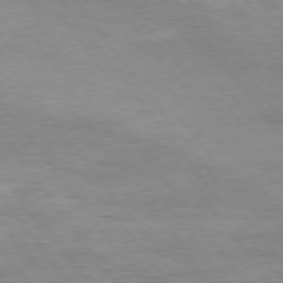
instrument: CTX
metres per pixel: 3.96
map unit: Hpe
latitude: 75.2159
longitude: -141.0080
